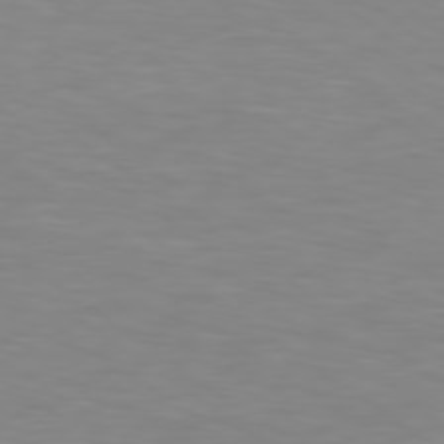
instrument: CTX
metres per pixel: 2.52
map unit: lApd
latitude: 80.1011
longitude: 121.8422
